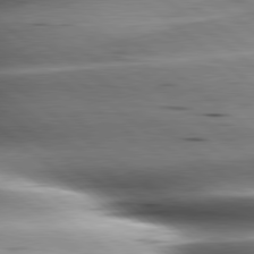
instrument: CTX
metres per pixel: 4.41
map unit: lApd
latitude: 80.1200
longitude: -143.9528
